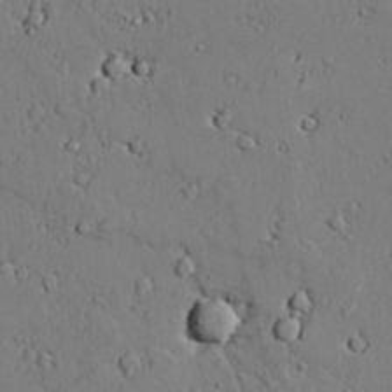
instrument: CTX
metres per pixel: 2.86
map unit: lAvf
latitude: 24.5545
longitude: -110.0444
